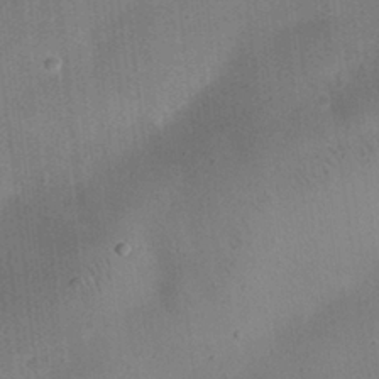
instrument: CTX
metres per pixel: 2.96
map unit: eHh
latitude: 24.9702
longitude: -70.6868
